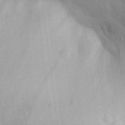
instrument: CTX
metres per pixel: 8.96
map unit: Aa
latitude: 30.4223
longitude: -145.2915
